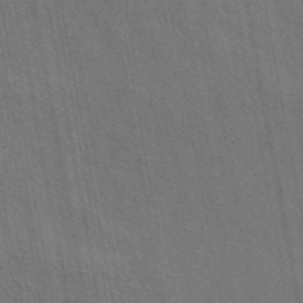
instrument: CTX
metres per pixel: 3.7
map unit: eAb
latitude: 43.4615
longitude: 113.5399
